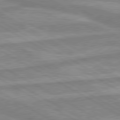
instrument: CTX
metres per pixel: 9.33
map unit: lApd
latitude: 80.1200
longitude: -173.6882
